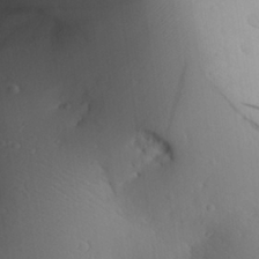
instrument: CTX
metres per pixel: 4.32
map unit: Aa
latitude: 25.3481
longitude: -136.7435
